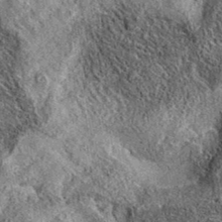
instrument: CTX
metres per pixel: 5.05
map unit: eAb
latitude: 36.6868
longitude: 109.4454
